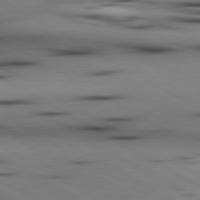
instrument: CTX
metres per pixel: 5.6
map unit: lApd
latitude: 80.3845
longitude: 160.0094
